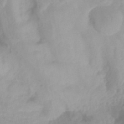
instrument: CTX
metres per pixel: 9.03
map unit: Nhu
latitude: -14.1417
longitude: -63.6694
